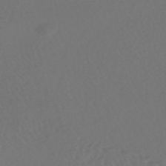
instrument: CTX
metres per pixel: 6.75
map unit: HNhu
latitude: -47.8422
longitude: 97.4832
